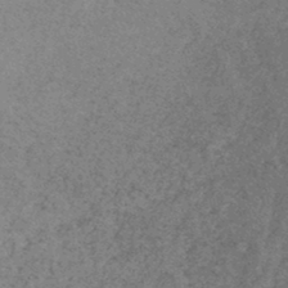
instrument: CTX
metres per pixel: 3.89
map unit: HNhu
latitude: -45.3888
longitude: 99.4832
